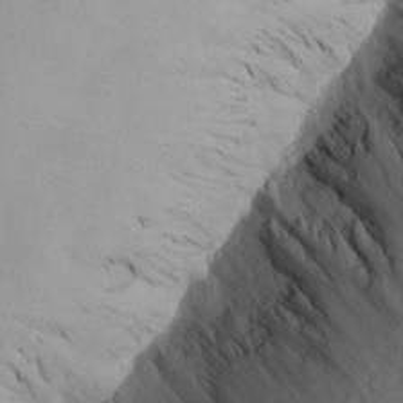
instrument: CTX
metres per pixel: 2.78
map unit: Aa
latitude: 16.6302
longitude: -144.2711
